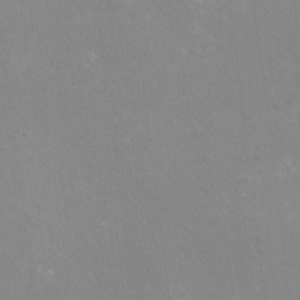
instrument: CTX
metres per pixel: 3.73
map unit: HNhu
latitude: -1.8801
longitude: -3.6505
